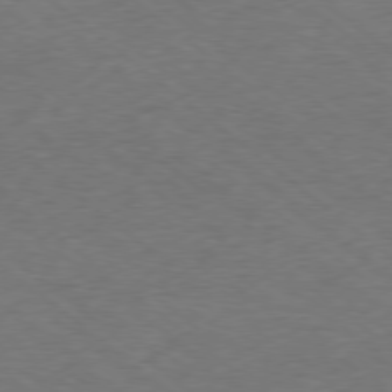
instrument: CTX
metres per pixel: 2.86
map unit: Hpe
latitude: -78.7841
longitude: 17.9367
